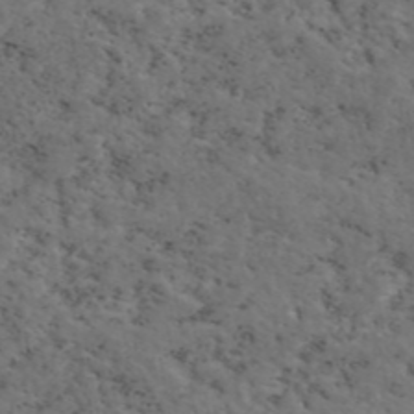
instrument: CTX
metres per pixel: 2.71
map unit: eAb
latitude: 45.9339
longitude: 117.2375
